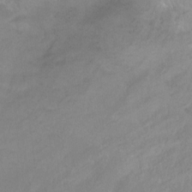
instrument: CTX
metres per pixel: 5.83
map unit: Ht
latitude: -14.8408
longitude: -43.9528
